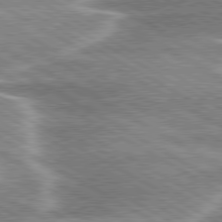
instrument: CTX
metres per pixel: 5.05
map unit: lApd
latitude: 80.0822
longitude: -121.1781
